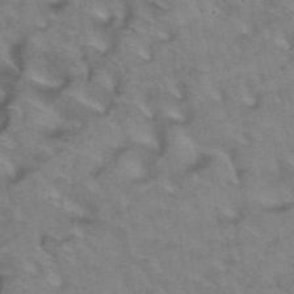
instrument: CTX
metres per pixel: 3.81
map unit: Hto
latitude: 39.0647
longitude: -43.7828
